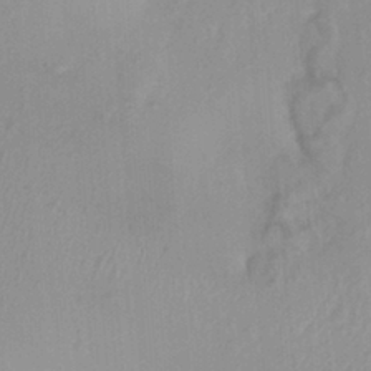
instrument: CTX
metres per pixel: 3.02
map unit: HNhu
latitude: 3.7827
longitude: 3.6721
